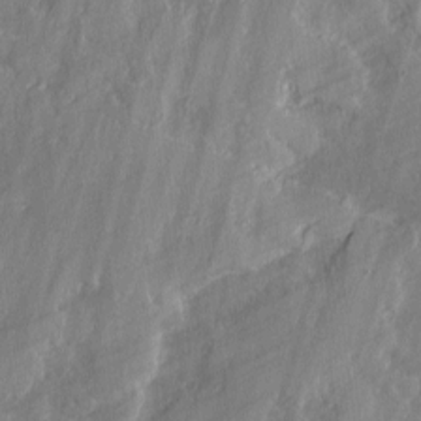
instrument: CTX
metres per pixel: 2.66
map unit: lAvf
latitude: -1.8045
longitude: -108.1388
